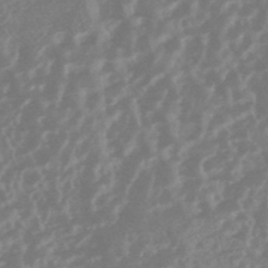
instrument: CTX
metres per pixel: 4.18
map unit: HNhu
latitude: -45.2376
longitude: 91.5966
